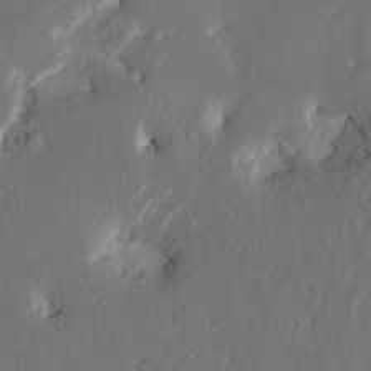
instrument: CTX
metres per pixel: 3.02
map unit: HNhu
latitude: 7.3482
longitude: -3.4426
